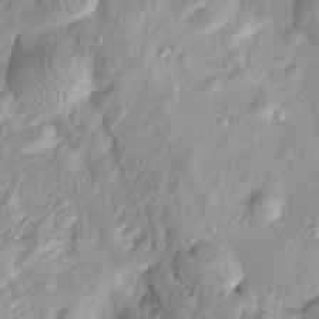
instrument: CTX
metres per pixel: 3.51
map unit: Htu
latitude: -5.0486
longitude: 157.8989
